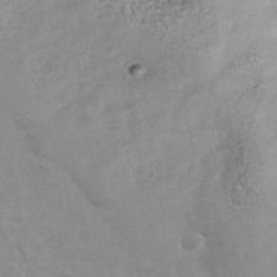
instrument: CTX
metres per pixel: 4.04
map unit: Nhu
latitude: -40.0472
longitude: -81.0836
